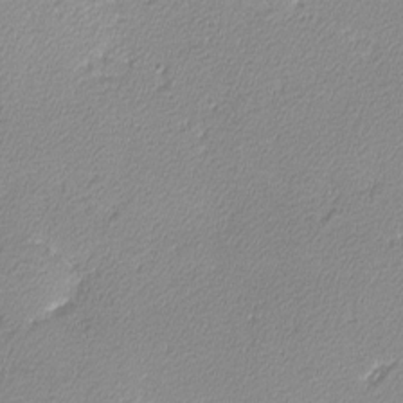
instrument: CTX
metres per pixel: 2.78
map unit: lHvf
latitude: -12.4062
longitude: -102.3845
